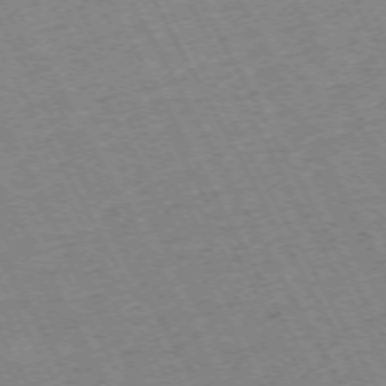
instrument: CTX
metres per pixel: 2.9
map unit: Hpe
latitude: -72.0283
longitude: 11.0864
